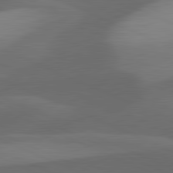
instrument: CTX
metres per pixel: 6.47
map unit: lApd
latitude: 81.6694
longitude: 125.7100
